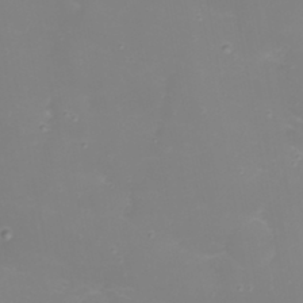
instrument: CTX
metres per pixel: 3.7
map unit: Nhu
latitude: 22.1956
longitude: -65.0269
